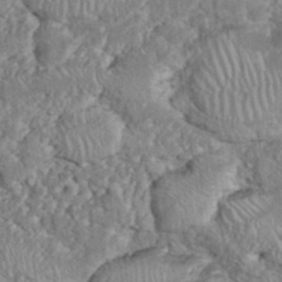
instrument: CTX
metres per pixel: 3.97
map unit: eHh
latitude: 36.7624
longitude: -61.2537
